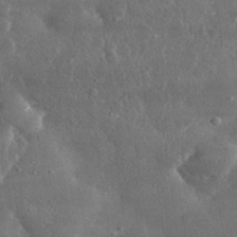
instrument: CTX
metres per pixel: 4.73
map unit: lHvf
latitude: 31.4616
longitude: -88.7436
